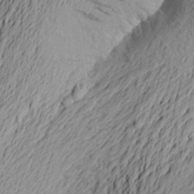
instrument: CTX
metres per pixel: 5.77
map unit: Aa
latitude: 23.3104
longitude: -149.4049
